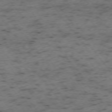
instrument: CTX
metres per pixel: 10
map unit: Ap
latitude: -74.0850
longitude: -73.4616
